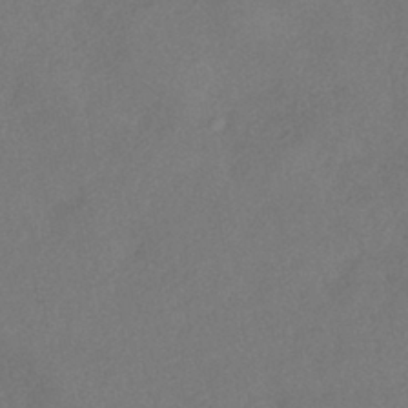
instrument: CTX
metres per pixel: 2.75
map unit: eHh
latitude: -42.0472
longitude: 120.5384
